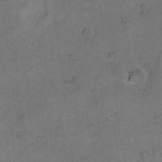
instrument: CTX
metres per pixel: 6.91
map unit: Hto
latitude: 10.2145
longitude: -60.2900
